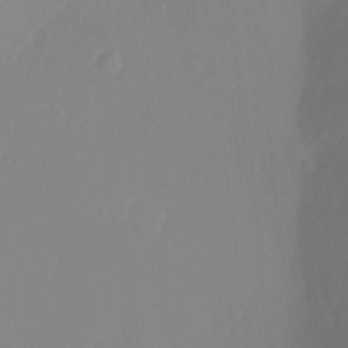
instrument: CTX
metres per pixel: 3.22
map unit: Ht
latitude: -14.1039
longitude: -50.5356
